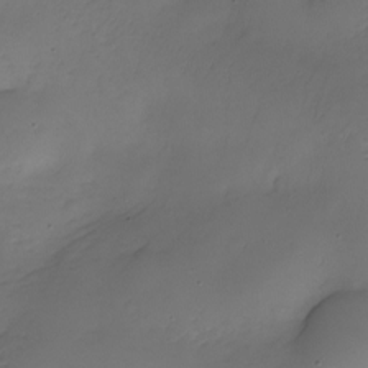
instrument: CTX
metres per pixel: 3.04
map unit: Nhe
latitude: -19.5966
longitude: 145.0864
